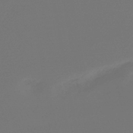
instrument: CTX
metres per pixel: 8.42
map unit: lHb
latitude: -47.2754
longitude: 65.8989
